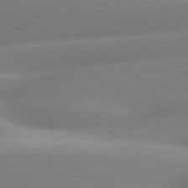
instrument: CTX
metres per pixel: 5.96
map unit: lApd
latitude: 80.2145
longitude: -159.5560
